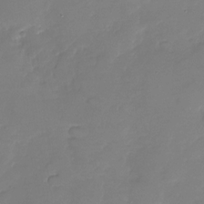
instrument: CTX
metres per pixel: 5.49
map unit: Nhu
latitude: -26.9541
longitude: -62.1956
